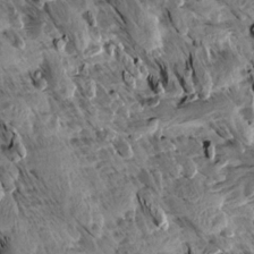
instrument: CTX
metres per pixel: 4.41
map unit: Aa
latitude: 13.2348
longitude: -141.3670
